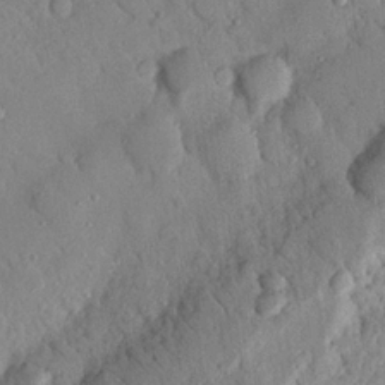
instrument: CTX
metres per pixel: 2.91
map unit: Nhu
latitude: 21.3671
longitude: -77.4804
